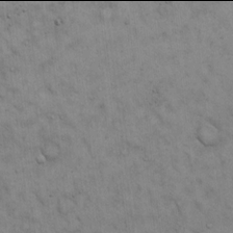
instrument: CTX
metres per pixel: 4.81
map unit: Hto
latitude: 13.9906
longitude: -60.6112
